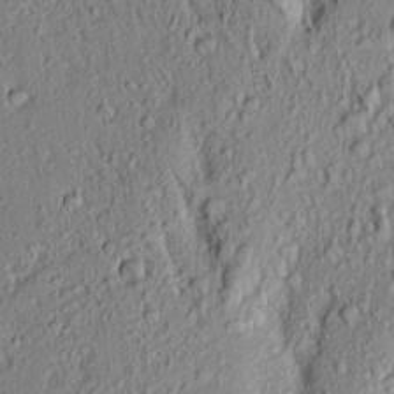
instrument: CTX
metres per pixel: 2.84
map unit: Aa
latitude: 18.2900
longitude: -148.7246
